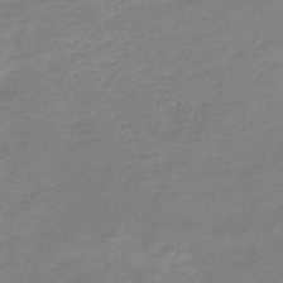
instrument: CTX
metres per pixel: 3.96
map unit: HNb
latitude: -35.5210
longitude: 52.3684
